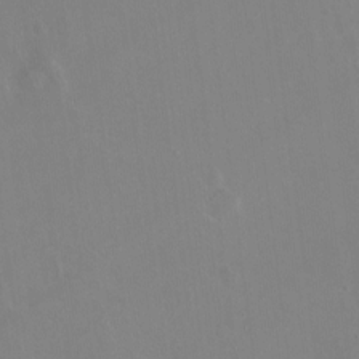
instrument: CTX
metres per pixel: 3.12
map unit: Hto
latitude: -13.3888
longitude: -41.4804
